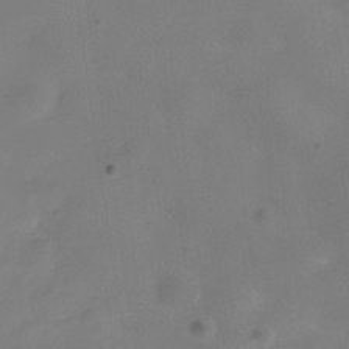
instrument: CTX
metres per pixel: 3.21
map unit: Hve
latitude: -32.0283
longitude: 93.6155
